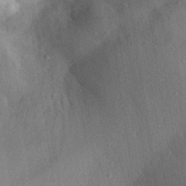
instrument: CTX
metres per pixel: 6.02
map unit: Aa
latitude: 30.3279
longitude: -144.5168
